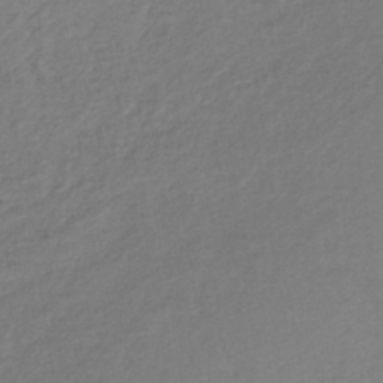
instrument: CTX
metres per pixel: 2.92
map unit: lHb
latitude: -39.6911
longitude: 71.1242
